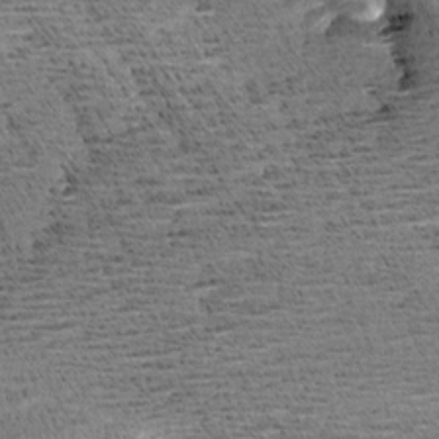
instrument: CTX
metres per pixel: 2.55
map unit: Aa
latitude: 7.4804
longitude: -137.5938
